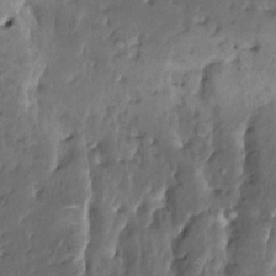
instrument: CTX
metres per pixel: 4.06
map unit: HNhu
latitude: 4.0633
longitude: 6.8597
